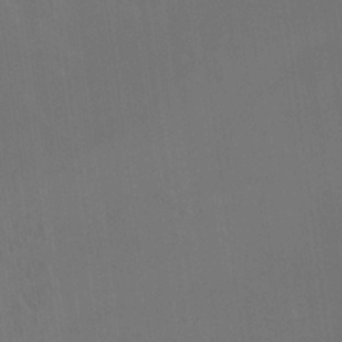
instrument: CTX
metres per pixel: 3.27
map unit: HNhu
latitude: 5.4048
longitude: 12.3495
